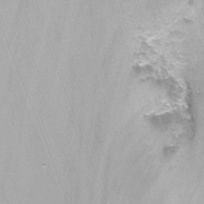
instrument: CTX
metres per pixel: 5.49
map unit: Nhu
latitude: -11.8045
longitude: -48.1767
